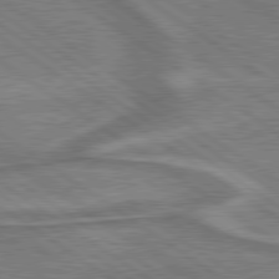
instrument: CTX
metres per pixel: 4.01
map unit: lApd
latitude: 79.7261
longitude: 173.5021
